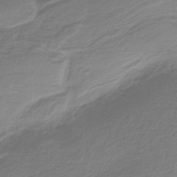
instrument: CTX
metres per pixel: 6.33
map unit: HNb
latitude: -36.2361
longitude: 56.5385
